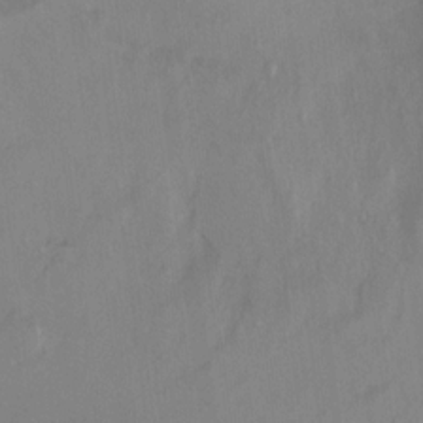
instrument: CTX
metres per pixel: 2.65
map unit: Ht
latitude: 11.3482
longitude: -32.5924
